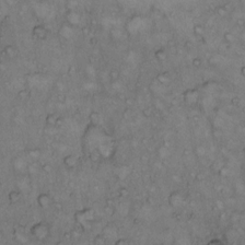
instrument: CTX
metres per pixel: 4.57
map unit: Hto
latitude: 9.7261
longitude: -58.1578
